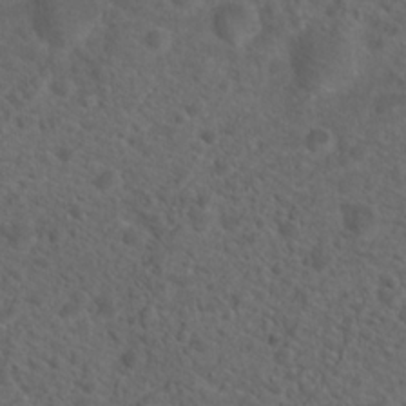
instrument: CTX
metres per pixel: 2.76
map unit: Hto
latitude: 19.5749
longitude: -39.6316
